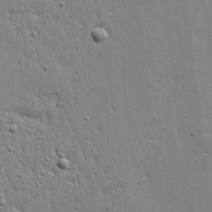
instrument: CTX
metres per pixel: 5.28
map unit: Ave
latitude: 20.3656
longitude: -127.6316
